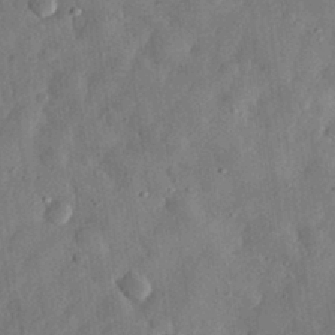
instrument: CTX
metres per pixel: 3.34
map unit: eHh
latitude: 31.3293
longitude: -76.0444
